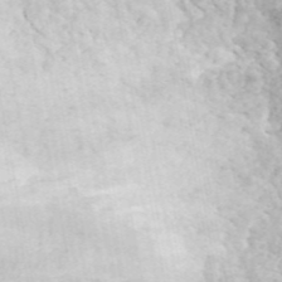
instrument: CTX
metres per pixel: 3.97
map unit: ANa
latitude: 45.5182
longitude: 28.2173
